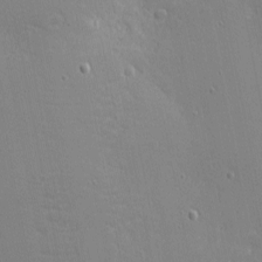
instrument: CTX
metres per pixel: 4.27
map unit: eHh
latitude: -3.9367
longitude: -81.1781
